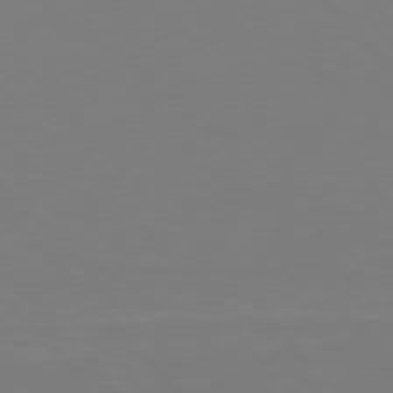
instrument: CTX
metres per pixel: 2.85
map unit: Hpe
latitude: 77.3670
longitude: -174.0633
